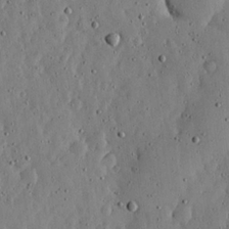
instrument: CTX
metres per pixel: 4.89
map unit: lHvf
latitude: 19.1025
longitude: -114.6868
